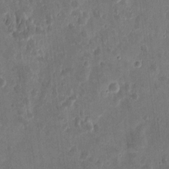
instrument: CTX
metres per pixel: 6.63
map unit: eHh
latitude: 8.9703
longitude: -73.8017
